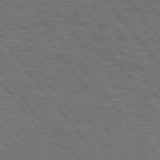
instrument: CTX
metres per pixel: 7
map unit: Hpe
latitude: 74.9325
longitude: -150.1200
